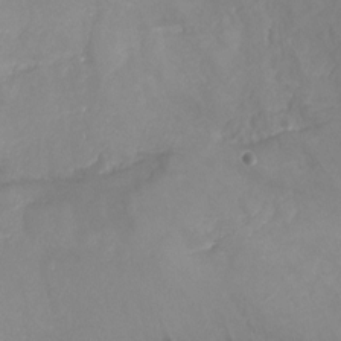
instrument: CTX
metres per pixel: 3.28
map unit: Ht
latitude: -4.9730
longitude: -61.1403
